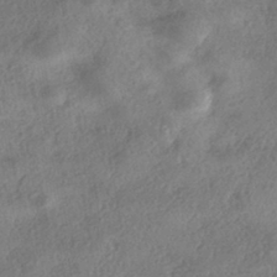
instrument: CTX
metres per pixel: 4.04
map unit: eHh
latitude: -42.3873
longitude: 120.8408
